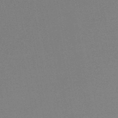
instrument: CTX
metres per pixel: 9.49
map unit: HNb
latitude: -44.5385
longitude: -40.4601
